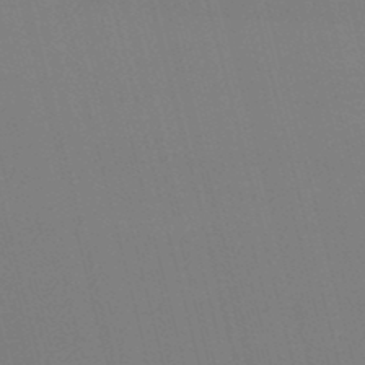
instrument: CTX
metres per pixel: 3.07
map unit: lHb
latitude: -47.7288
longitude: 60.8975
